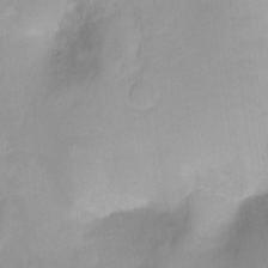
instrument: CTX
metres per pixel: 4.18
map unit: Ht
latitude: -6.5762
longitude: -30.3657
